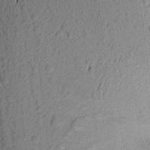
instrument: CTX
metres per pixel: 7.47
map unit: Aa
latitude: 16.8758
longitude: -146.3090
